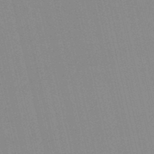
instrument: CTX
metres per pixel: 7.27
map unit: lHb
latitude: -48.3496
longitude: 64.5385
